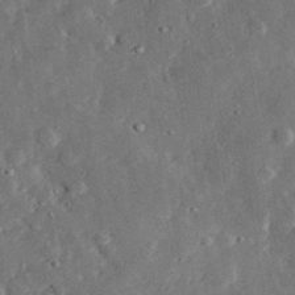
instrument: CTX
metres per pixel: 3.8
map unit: lHvf
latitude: 32.4223
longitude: -83.5749
